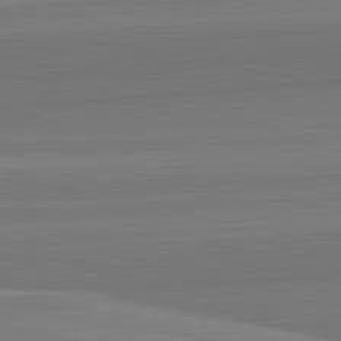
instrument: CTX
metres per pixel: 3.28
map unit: lApd
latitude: 82.5734
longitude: 169.4832
